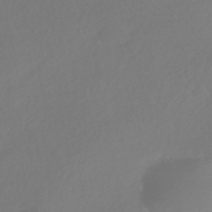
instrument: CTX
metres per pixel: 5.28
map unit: HNhu
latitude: -42.0283
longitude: 93.4265
